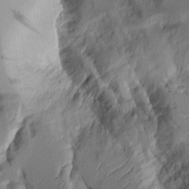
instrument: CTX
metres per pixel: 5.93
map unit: Aa
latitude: 9.7450
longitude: -126.9892
